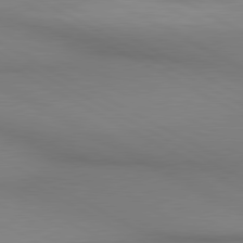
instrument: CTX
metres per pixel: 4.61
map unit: lApd
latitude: 80.5546
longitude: 145.9178
